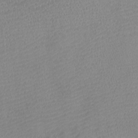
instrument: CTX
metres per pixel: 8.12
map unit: Htu
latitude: -11.6344
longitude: -71.8961
